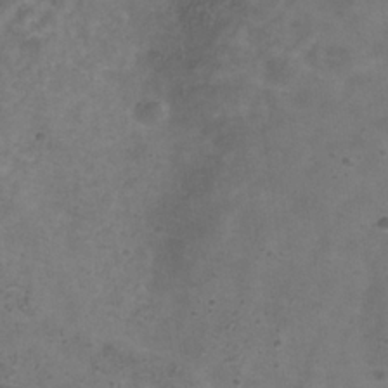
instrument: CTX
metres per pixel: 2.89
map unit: Hve
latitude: -33.7289
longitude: 91.1431
